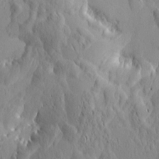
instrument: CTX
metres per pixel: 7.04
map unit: Htu
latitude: 1.1781
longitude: -175.6694
